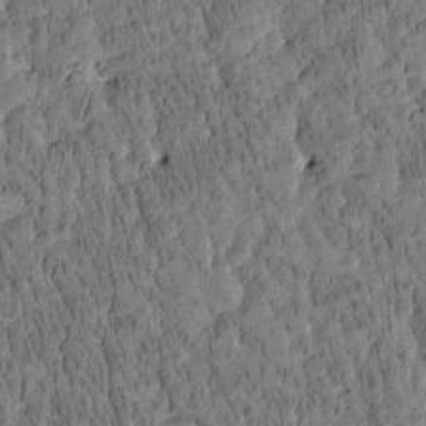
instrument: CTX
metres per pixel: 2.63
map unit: Htu
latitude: -4.1039
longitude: 175.4454
